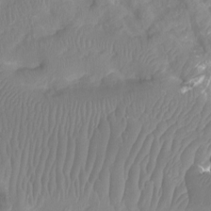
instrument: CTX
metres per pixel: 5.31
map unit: Ht
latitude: -4.2928
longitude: -26.5924
